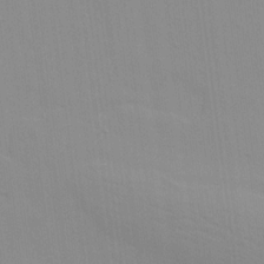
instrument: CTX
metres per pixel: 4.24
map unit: lAvf
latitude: 16.4979
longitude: -128.8002
